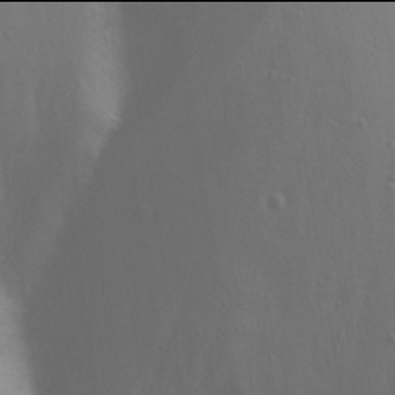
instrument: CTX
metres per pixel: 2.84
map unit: eHh
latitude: 21.9906
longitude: -69.5371
